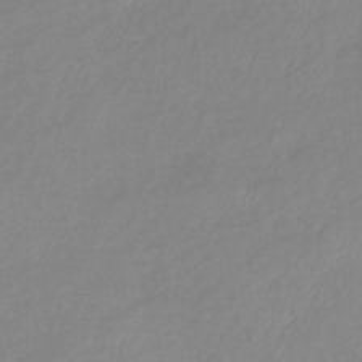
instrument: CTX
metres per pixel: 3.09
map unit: eHb
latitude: -40.7841
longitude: 80.8219
